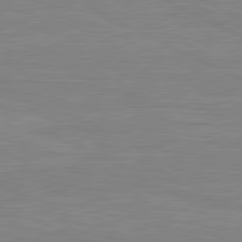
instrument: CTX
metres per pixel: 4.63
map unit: lApd
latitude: 80.8191
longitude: 170.1228
